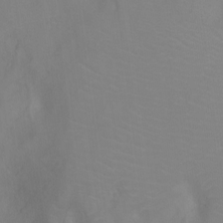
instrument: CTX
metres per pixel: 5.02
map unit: Ht
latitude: -8.1606
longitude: -20.0255
